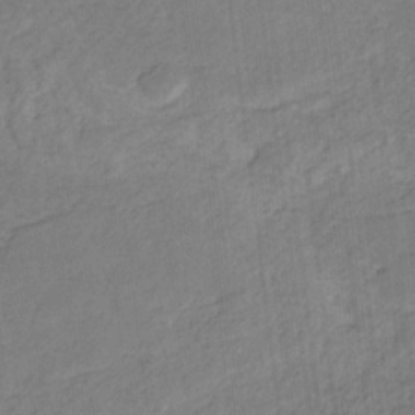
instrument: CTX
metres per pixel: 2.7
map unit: eHb
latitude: -30.3873
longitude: 65.9178
